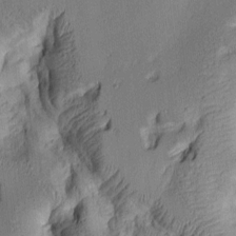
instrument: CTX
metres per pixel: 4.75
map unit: lAa
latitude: 5.6127
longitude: -113.7261
